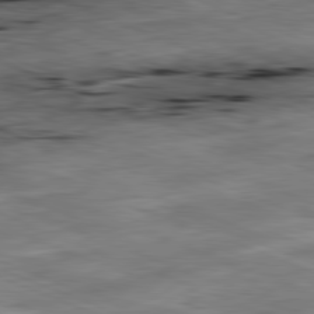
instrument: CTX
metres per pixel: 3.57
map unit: Ap
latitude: -81.9556
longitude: -82.3467
